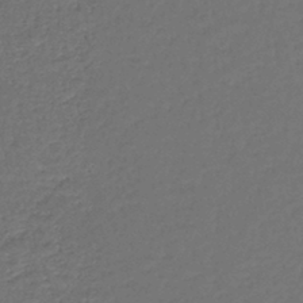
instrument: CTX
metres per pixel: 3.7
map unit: lHb
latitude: -43.8233
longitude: 59.5021
